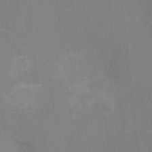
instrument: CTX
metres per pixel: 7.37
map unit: Ht
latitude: -2.8030
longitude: -17.3104
